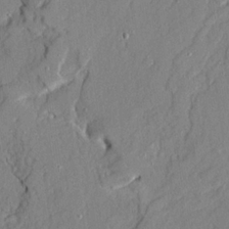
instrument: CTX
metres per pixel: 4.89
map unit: Ave
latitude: 21.8584
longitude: -128.7813
